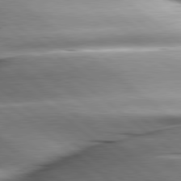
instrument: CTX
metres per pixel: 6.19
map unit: lApd
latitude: 80.2145
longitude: -143.9528
